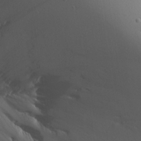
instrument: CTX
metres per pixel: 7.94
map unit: Aa
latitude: 15.1781
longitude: -143.0270
